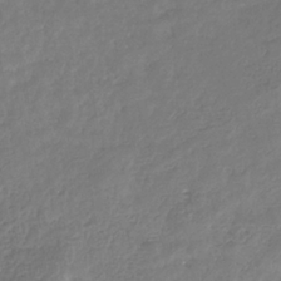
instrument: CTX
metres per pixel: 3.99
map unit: eHb
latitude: -31.5210
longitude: 73.2376
